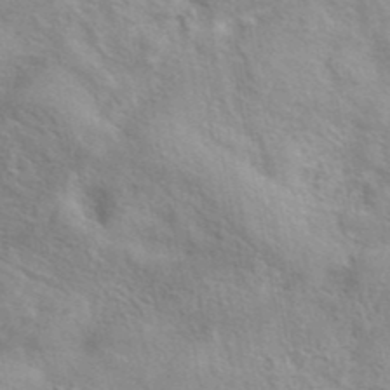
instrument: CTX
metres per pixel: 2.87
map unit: eAb
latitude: 41.8772
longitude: 103.7100
